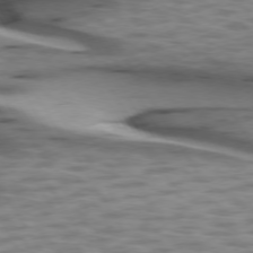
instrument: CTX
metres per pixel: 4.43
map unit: lApd
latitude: 74.6679
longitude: -50.5545
